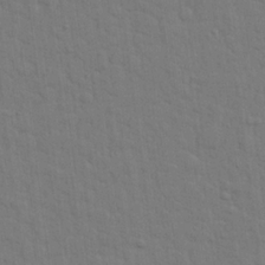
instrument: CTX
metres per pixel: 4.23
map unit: lHvf
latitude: 23.0836
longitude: 142.2361
